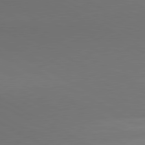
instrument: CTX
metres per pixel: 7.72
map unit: lApd
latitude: 80.6301
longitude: 140.4818
